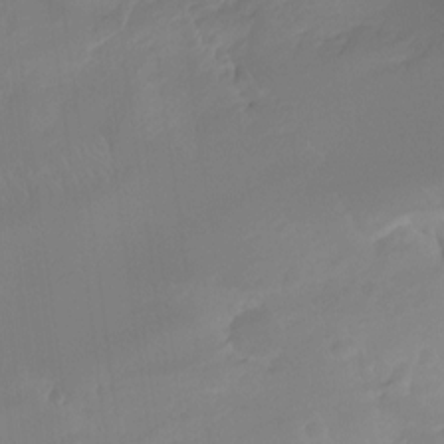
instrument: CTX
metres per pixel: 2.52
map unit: Ht
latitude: -14.1984
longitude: -51.9528
